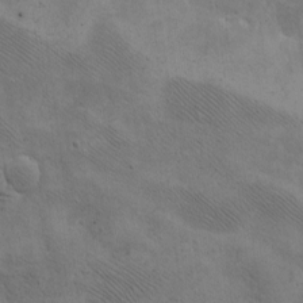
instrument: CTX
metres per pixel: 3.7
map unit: eHh
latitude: -8.6896
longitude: -68.8191
